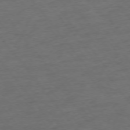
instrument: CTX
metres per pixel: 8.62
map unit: Ap
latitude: -75.9745
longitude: -84.7435
